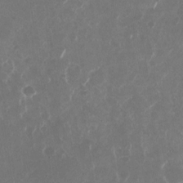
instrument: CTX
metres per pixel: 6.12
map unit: Nhu
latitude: -28.8975
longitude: -70.2333
